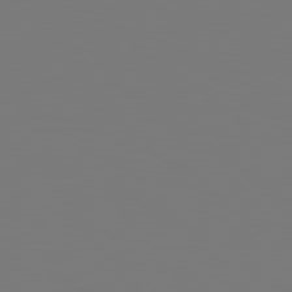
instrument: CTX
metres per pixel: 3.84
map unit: Hpe
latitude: 78.7058
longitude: -163.8017
